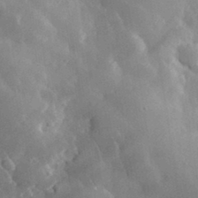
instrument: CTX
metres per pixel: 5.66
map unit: lHvf
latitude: 33.7261
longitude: -86.1767
